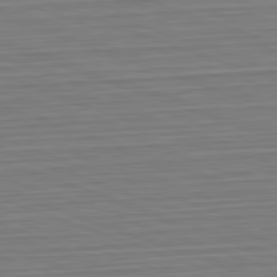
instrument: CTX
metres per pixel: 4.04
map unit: Hpe
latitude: -82.7274
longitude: 12.9731
